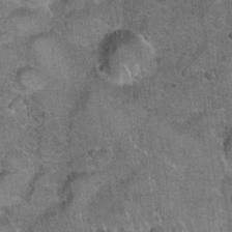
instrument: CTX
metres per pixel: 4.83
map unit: Hto
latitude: 20.4034
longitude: -49.0647
